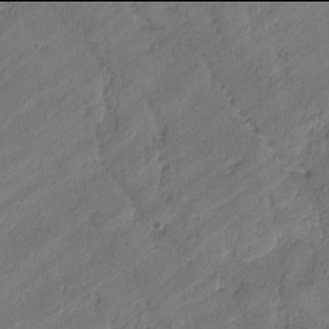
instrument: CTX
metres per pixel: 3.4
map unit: lAvf
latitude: -2.0094
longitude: -105.7450
